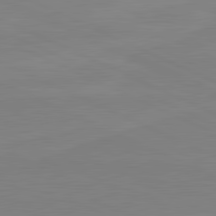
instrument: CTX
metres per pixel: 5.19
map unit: lApd
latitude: 81.6505
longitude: 167.2187
